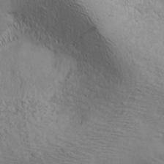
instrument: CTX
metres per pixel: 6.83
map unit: Nhu
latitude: -4.8030
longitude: -151.8772
